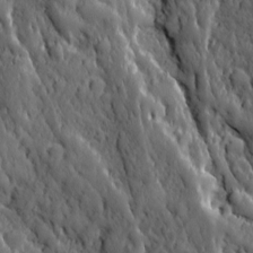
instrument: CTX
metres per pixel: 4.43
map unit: Ave
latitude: 12.2145
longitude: -104.7247
